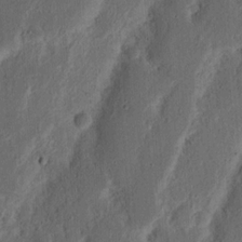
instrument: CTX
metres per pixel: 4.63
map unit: Nhu
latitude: 15.1026
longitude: -74.5168
